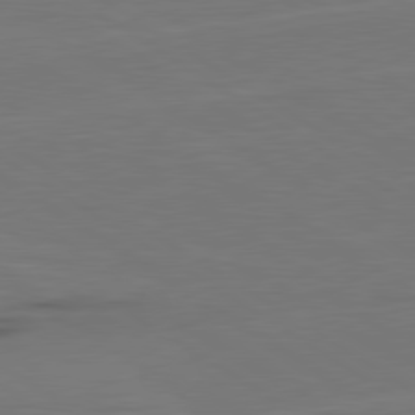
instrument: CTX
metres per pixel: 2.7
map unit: lApd
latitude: 79.7639
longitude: 162.4251
